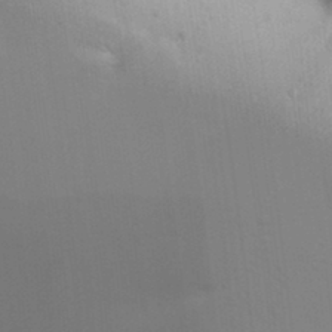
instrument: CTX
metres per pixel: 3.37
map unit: Aa
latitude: 32.4790
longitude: -144.8191
